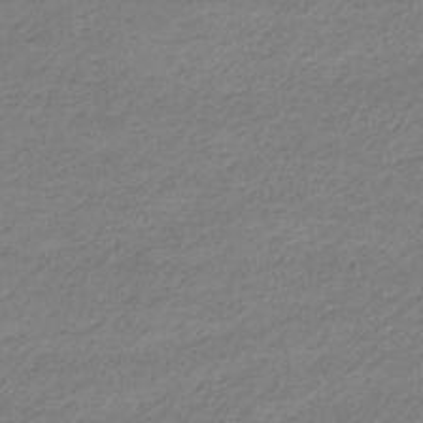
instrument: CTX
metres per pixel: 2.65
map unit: eHb
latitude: -33.3888
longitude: 70.5952
